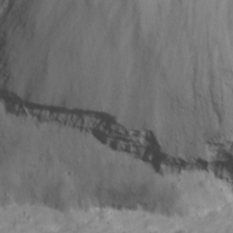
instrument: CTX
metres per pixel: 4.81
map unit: eHh
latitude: 23.0458
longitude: -61.2537
